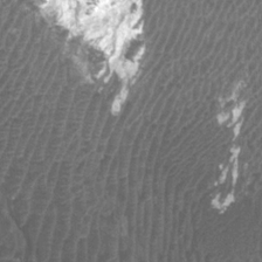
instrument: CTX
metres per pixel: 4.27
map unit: Htu
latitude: 3.2915
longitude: -19.9717
